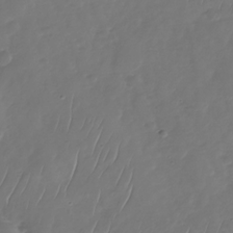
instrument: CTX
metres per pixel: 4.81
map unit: Nhu
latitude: -30.1228
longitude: -59.1592
